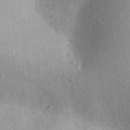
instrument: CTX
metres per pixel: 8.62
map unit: Aa
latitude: 30.1011
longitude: -145.5938
